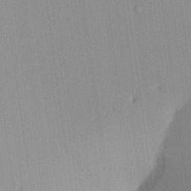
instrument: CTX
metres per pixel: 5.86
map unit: Aa
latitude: 25.4615
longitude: -137.4238
